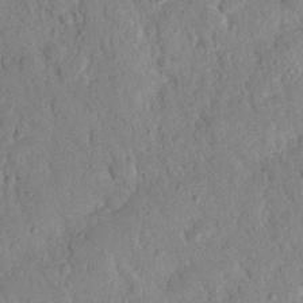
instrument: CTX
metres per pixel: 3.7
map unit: Nhu
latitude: 21.1592
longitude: -77.8772
